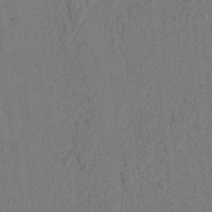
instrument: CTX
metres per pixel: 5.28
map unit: lAvf
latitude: 4.4601
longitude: 158.1038
